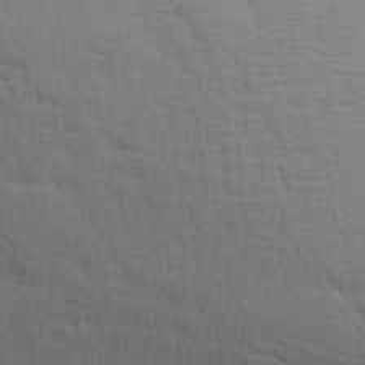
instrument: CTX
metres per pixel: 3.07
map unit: Aa
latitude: 28.0633
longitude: -138.8758
